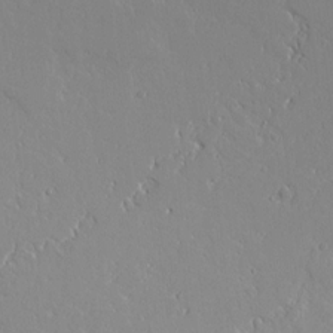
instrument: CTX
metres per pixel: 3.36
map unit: Aa
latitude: 10.4601
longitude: -129.4804
